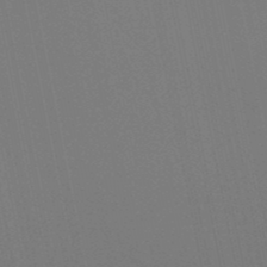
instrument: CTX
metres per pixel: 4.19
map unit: lHb
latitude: -49.5399
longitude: 75.1054
